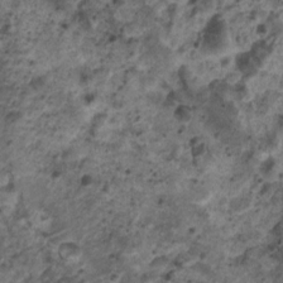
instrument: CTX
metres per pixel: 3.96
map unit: Nhu
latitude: 5.7261
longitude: -18.1955
